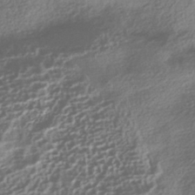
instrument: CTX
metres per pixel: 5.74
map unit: HNhu
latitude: -42.2361
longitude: 98.6140
